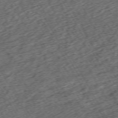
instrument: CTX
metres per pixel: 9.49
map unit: Hpe
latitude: -70.8030
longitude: 16.8219
